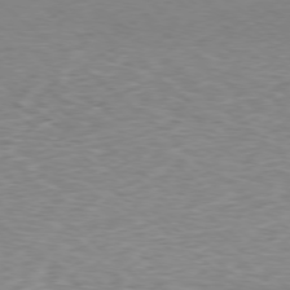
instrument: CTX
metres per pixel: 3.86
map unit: Ap
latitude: -77.8800
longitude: -92.7057
